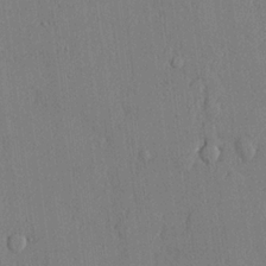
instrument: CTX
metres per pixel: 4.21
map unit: lHvf
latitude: 21.1970
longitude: 142.7841
